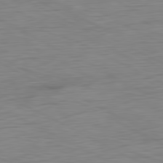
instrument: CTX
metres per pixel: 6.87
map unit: Ap
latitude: -81.4455
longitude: -78.2901
